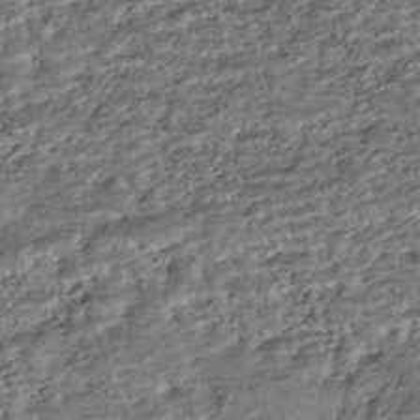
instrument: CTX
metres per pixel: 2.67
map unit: ANa
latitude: -43.2753
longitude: 107.7289
